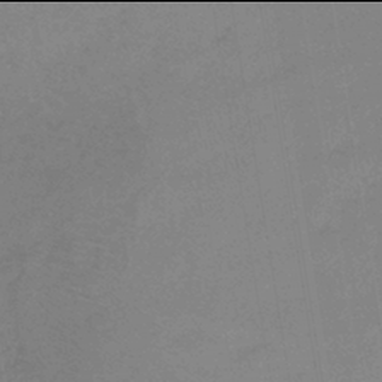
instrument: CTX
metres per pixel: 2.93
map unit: lHb
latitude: -42.0094
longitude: 59.7477
